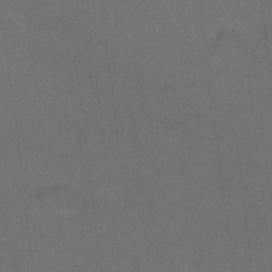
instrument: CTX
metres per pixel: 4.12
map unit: Hto
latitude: 0.2711
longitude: -33.5560
